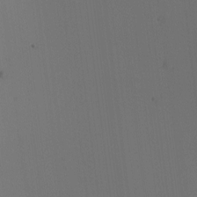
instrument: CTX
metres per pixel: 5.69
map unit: Nhu
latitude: -6.7652
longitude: -95.0459
